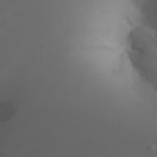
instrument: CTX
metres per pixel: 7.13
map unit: Nhu
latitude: -4.5951
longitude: -90.7813
